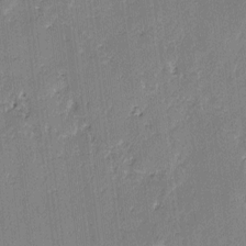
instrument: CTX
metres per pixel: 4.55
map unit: lAvf
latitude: -2.6896
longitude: -107.5560
